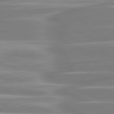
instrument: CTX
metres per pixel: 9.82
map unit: lApd
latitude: 80.9136
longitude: -130.6113
